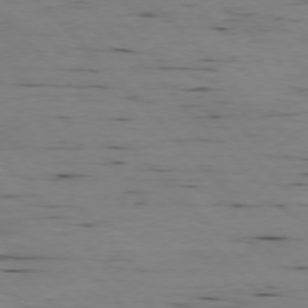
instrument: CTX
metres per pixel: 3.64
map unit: Ap
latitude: -76.8597
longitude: -90.3845
